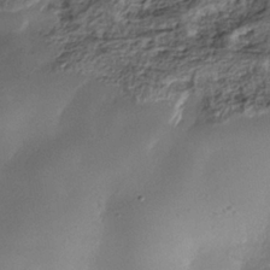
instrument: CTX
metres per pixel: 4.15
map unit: Nhe
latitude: -37.8233
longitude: -119.5182
